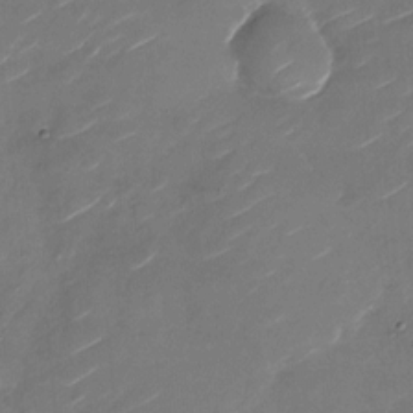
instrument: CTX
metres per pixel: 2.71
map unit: Nhu
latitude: -27.5210
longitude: -73.9339
